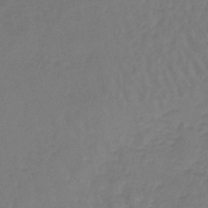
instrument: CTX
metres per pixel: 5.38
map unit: lHb
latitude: -42.8219
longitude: 63.2942
